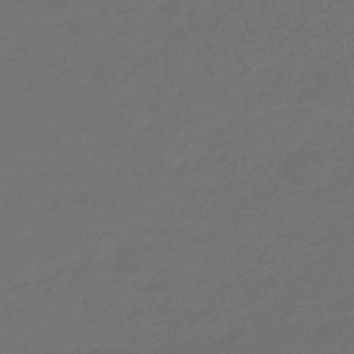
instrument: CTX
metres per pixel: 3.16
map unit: eHb
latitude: -47.6344
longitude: 87.0675
